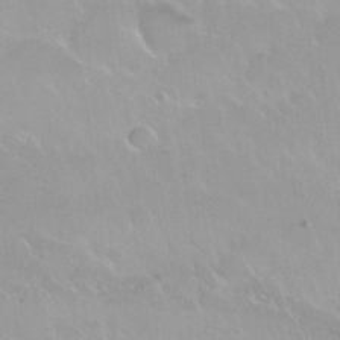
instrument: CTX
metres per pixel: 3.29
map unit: Nhu
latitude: 29.8961
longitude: -55.9339
